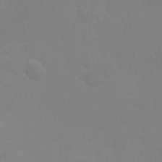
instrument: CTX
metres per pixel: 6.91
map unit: Nhu
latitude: 25.6316
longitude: -54.2711
